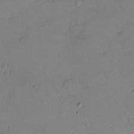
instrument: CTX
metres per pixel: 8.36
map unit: eHh
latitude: -9.1431
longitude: -67.3103
